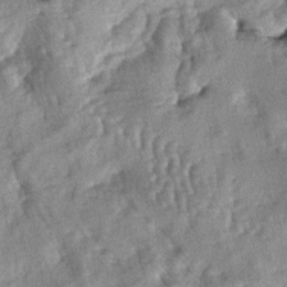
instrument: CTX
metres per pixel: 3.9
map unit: lAa
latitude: -6.1794
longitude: -125.8205
